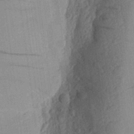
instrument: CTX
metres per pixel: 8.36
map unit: Aa
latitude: 27.0836
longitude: -145.2915
